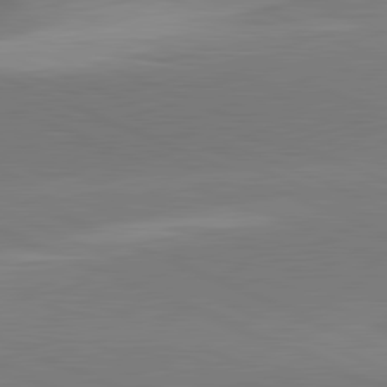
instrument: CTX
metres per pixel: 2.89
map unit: lApd
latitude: 81.8583
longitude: -155.4237
